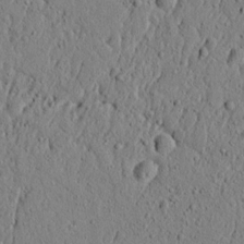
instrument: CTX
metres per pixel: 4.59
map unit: lAvf
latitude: 5.8583
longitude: 165.7667
